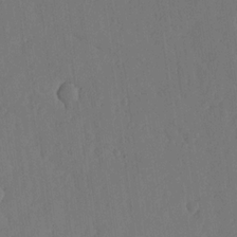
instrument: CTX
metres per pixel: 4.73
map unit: lHvf
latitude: 17.3104
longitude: -114.6112
